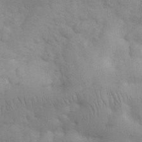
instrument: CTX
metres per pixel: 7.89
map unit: eHh
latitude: 32.0444
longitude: -68.6680
